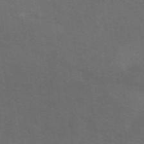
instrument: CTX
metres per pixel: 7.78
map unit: eAb
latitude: 50.9513
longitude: 112.8219
